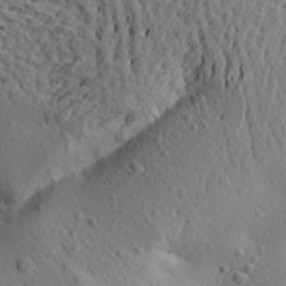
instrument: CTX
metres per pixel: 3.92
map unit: Aa
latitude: 20.6113
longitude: -148.7246
